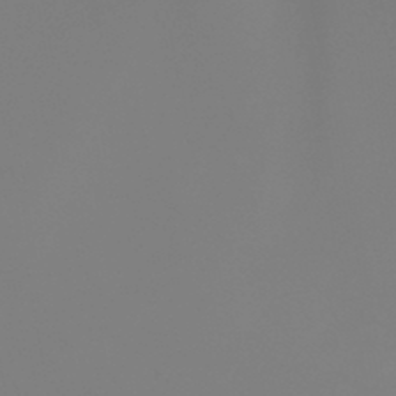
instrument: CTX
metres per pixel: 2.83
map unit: lHb
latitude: -45.0109
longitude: 79.0864
